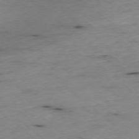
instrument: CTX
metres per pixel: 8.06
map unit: Ap
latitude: -77.8422
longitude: -89.4616
